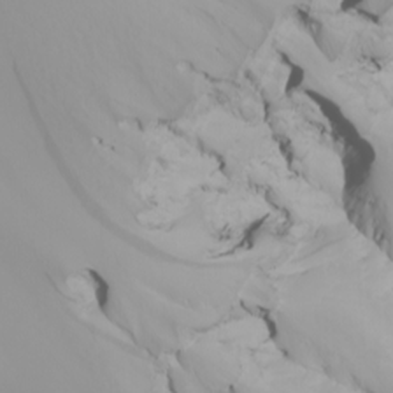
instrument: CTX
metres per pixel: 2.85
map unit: Nhu
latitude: -6.5196
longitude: -96.1200
